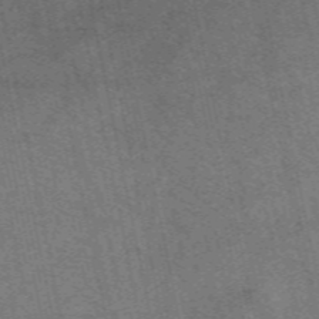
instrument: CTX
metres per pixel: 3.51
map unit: eAb
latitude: 51.3103
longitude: 107.5777
